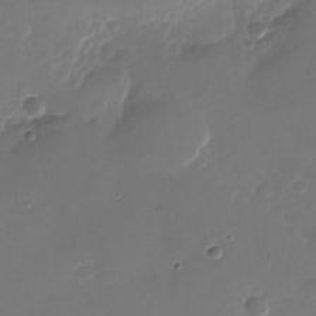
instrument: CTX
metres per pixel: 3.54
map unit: Nhu
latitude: -28.5196
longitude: -66.2333
